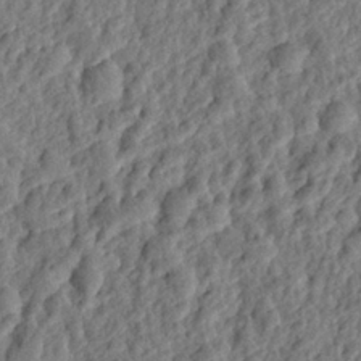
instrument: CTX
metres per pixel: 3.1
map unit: eHh
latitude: 27.3671
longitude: -77.0458
